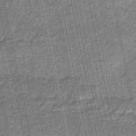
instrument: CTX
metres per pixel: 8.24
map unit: eHb
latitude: -43.9178
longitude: 87.4832
